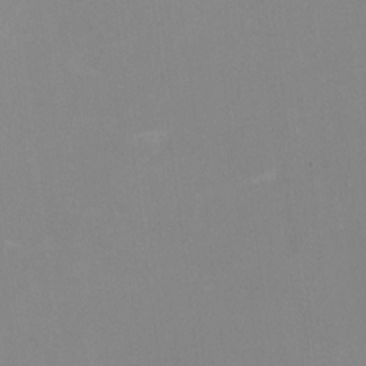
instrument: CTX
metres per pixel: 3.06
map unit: HNhu
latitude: -2.2172
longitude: -7.3104
